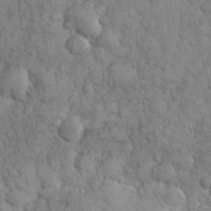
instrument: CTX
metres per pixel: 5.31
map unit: eHh
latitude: 32.3278
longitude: -66.3467
